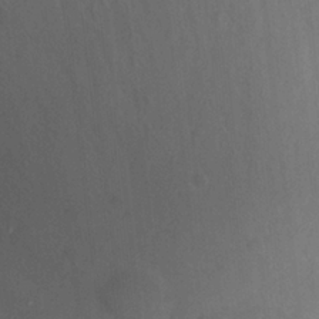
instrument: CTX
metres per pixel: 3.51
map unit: Nhu
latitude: 24.6679
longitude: -51.2159
